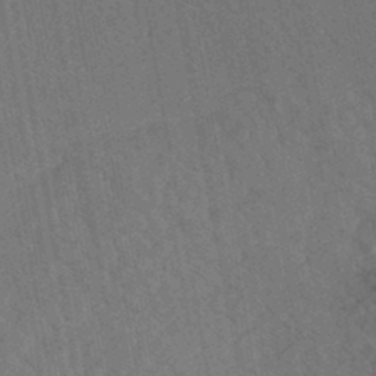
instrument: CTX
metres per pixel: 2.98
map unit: HNhu
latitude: -45.6722
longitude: 106.4818
